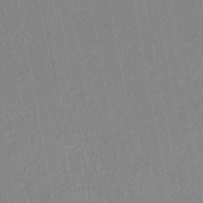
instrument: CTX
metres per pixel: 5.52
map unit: HNhu
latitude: -47.0297
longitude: 98.9919
